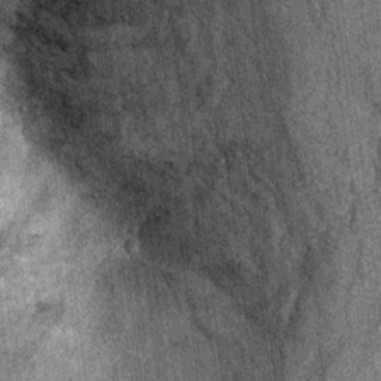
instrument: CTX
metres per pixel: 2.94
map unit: Ht
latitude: 8.8758
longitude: -37.8961
